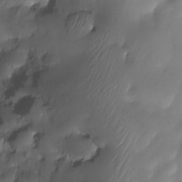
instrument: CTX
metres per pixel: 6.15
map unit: Nhe
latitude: -31.1809
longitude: -139.8961
